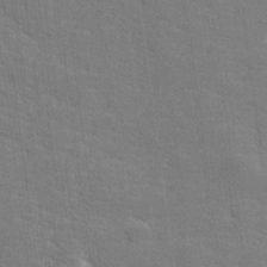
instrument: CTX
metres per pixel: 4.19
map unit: lHvf
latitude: 25.4237
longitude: 142.5573
